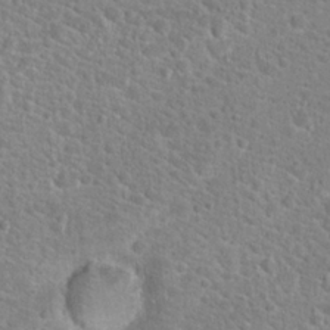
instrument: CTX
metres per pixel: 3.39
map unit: Hto
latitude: 24.1766
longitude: -48.8191
